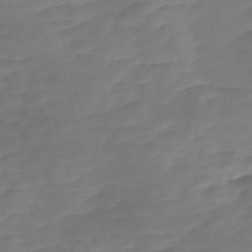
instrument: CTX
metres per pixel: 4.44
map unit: Nve
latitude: -58.3306
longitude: 57.5021
